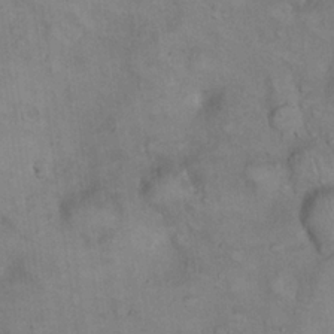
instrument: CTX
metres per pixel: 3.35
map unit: eHh
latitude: 22.1767
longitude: -60.4223
